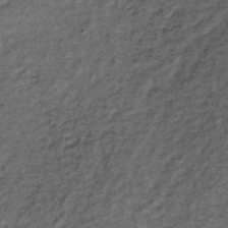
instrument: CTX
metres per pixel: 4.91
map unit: lHb
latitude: -38.5385
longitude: 66.0283
